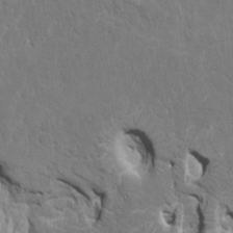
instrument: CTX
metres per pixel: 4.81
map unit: HNhu
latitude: 7.2159
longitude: -4.0822
